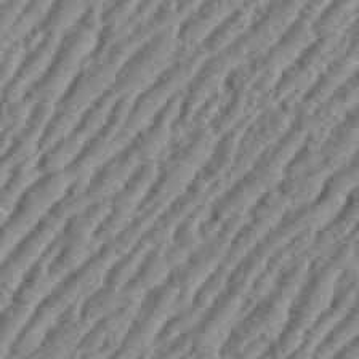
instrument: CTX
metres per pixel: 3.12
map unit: eHh
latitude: 36.3845
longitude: -134.8947
